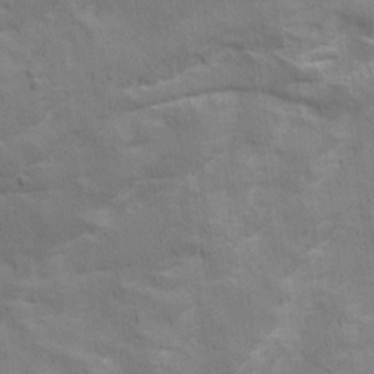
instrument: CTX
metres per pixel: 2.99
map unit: Ave
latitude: 15.7639
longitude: -138.4979
